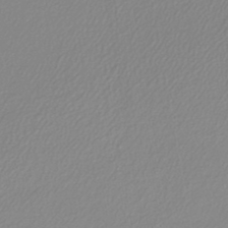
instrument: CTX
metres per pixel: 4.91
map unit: lHb
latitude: -42.1038
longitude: 69.1053
